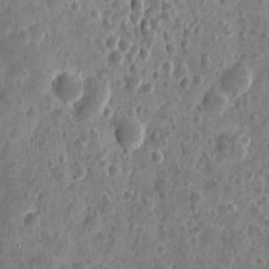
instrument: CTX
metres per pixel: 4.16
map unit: eHh
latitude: 9.5182
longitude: -73.6127
